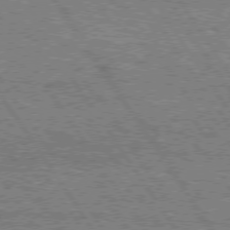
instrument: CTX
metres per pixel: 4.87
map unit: Hpe
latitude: 75.1214
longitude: -155.4048
